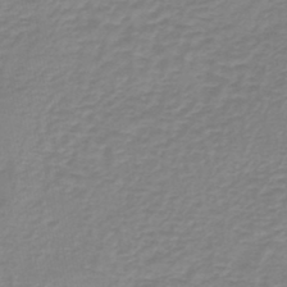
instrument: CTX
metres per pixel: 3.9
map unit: lHb
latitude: -41.9556
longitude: 63.5210
